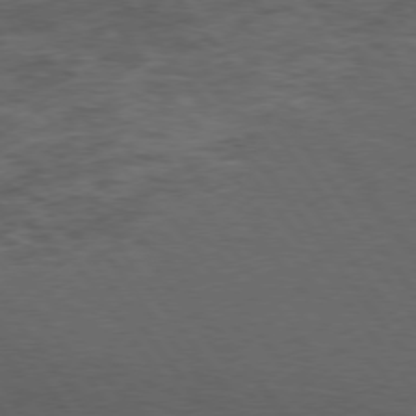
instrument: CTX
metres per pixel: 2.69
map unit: Hpe
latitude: 75.0270
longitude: -140.9702
